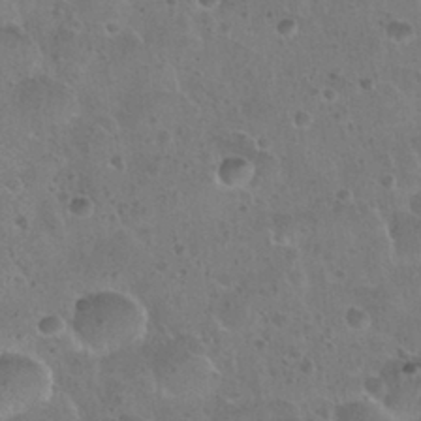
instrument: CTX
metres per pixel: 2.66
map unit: Nhu
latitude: 28.6301
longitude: -53.8017
